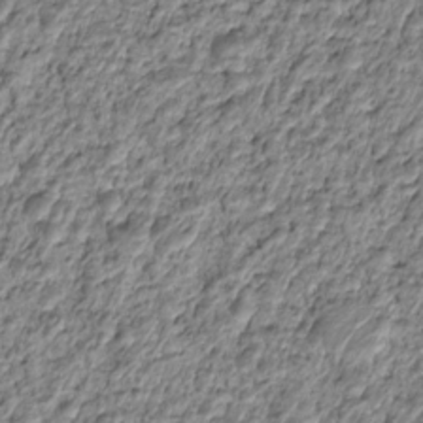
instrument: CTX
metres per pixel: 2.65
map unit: HNhu
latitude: -21.7666
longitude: 84.7652
